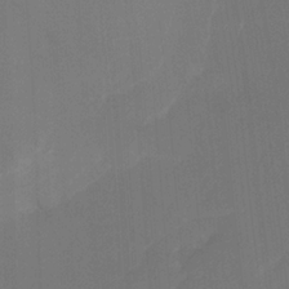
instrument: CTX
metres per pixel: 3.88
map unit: Nhu
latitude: -15.4455
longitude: -56.3656
